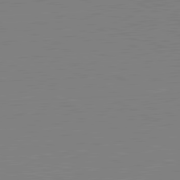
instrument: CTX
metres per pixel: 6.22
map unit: lApd
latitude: 81.0080
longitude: 151.2565
